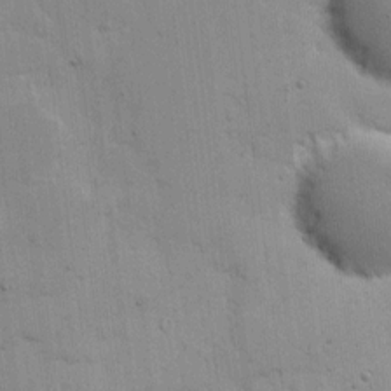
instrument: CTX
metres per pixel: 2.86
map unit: eHh
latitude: 9.1781
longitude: -66.8946
